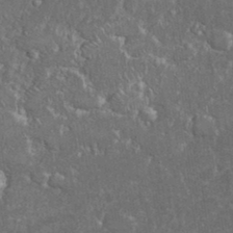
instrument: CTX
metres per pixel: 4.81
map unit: eHh
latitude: 36.6869
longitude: -61.4426
